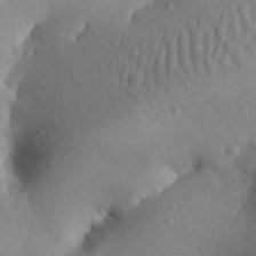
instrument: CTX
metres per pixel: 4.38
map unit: Aa
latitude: 30.1956
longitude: -142.3656
